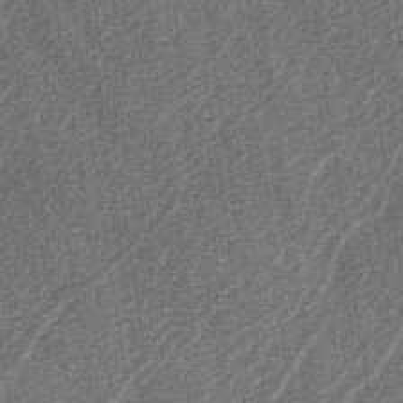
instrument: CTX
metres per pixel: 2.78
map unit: lAa
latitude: -3.4265
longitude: -129.3670
